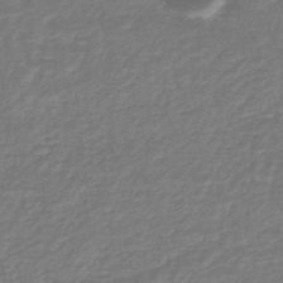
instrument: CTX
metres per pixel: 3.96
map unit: HNhu
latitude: -48.5952
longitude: 96.9731
